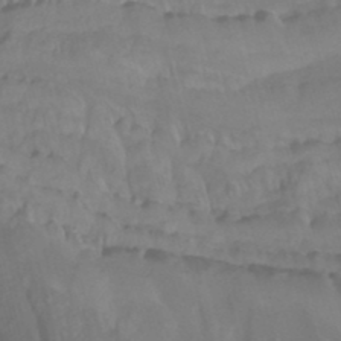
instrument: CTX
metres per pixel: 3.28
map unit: HNhu
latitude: -27.2564
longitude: 74.3118
